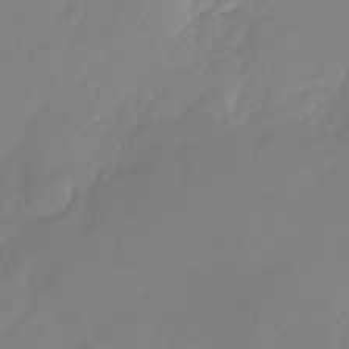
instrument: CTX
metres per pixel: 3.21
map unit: Nhu
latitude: -24.7841
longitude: -69.3482
